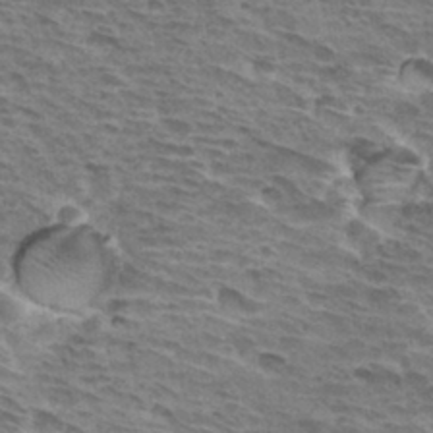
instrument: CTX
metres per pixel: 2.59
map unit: Hto
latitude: 33.1025
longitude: -44.5734
